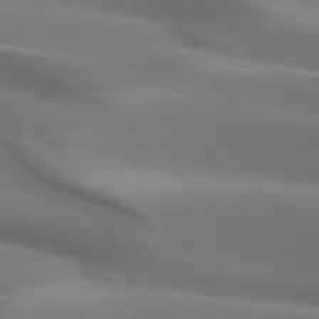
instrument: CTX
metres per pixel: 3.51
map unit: lApd
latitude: 73.0459
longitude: -51.4804
